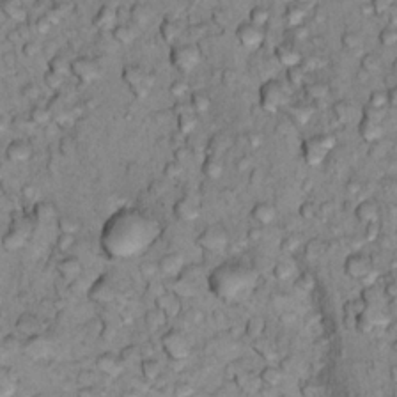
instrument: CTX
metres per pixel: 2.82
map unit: Hto
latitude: 15.4049
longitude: -30.3090
